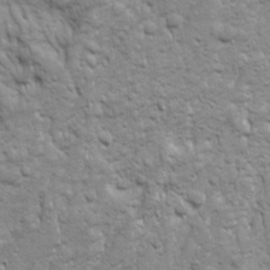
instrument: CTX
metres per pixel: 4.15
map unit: Ave
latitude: 16.5735
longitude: -132.2712
